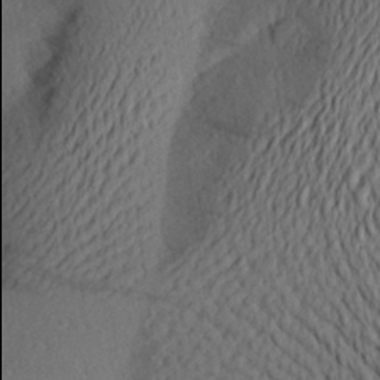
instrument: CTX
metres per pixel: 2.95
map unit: Aa
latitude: 25.5182
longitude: -145.9906
